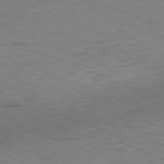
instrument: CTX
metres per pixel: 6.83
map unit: Ap
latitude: -81.8800
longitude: -70.0444
